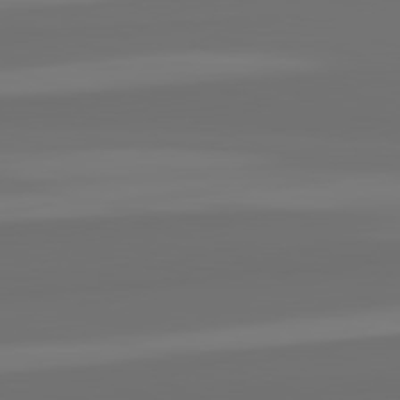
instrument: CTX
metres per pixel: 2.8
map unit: lApd
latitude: 82.6868
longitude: 161.8045
